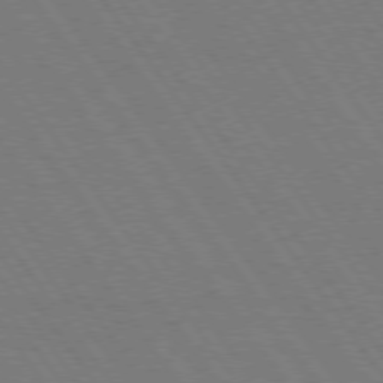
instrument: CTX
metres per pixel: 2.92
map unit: Hpe
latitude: 74.8191
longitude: -137.1970
